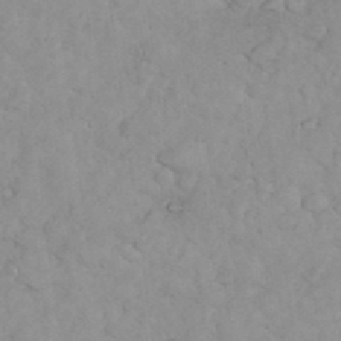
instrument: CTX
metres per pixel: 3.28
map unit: eHh
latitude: 35.1781
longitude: -62.5168
